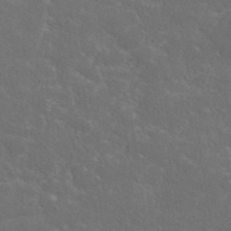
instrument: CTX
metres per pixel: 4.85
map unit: ANa
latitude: 37.4993
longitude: 20.1605
